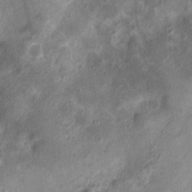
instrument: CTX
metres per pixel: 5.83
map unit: Nhu
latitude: 4.1011
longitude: -18.1200
